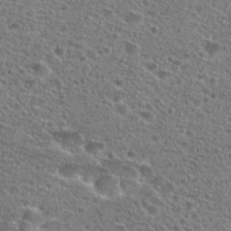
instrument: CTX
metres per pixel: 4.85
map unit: Hto
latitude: 25.7260
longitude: -46.5924
